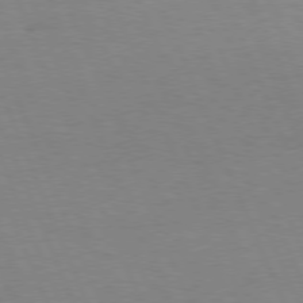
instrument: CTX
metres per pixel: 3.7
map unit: Ap
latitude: -77.0297
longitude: -72.4223
